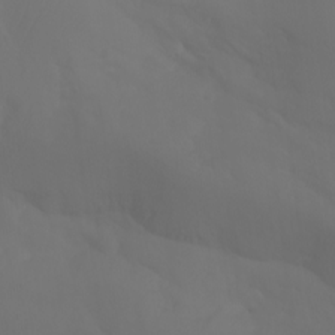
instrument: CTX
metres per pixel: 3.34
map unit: Aa
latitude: -11.0675
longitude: -68.2144
